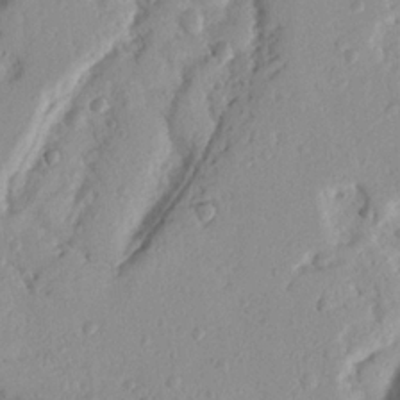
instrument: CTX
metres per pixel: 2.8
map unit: Nhu
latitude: 19.6316
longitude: -77.1970
